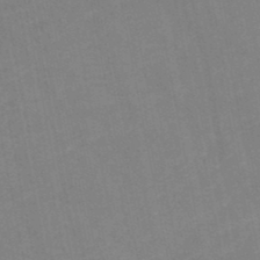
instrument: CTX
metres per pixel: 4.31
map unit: HNb
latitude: -48.0094
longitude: 56.7841
